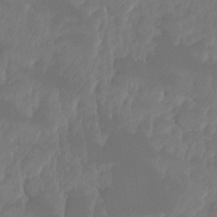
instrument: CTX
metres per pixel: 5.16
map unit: HNhu
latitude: -24.2928
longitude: 49.9556
